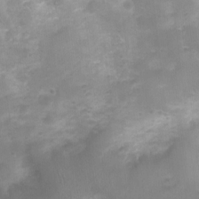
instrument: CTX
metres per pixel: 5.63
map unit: Nhu
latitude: 4.5168
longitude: -17.3104
